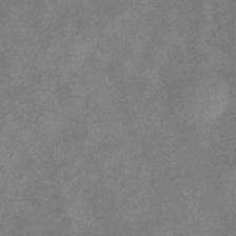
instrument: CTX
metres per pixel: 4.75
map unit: eHb
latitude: -38.3873
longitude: 77.2754
